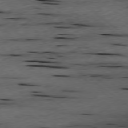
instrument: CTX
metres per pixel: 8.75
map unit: Ap
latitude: -79.0108
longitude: -90.4223
